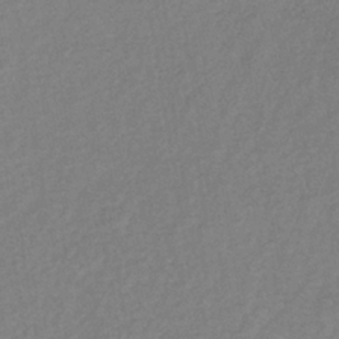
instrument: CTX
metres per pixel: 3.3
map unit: lHb
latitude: -37.8800
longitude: 69.2187
